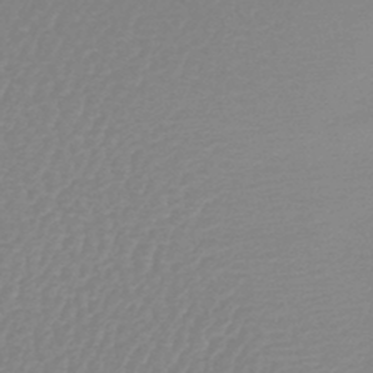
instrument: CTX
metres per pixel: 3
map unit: lHb
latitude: -45.2754
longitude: 79.0486
